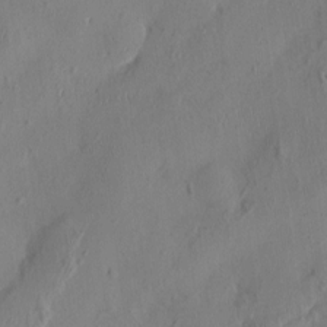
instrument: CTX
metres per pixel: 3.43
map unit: HNhu
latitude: 2.9891
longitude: -7.1781
